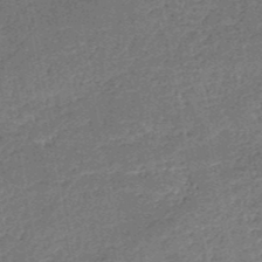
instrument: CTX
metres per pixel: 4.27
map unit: HNb
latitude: -51.0486
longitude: -49.5182
